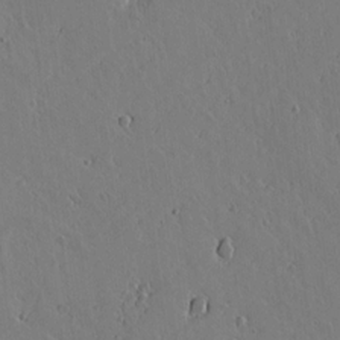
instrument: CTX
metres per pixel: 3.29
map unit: lAvf
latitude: 16.5357
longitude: -126.8947
